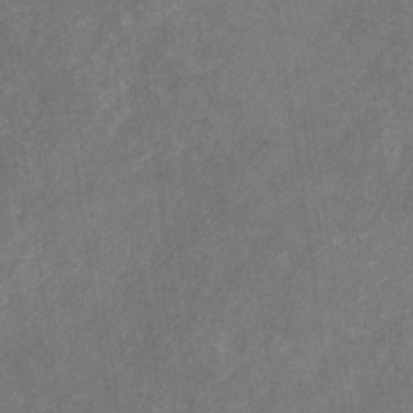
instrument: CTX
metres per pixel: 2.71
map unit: eHb
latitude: -31.3887
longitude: 71.3510
